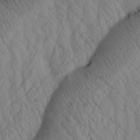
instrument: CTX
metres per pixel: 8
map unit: Htu
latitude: 1.5560
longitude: 176.0850
